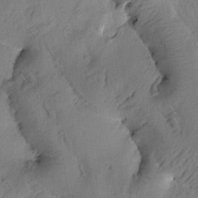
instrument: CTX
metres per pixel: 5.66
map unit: Htu
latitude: 0.4034
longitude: 175.7288
